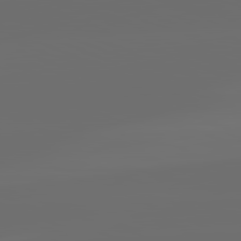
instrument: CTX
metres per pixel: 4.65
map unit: lApd
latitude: 82.2711
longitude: -164.4034
